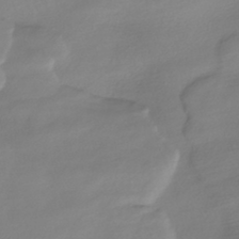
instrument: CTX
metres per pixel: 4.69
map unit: HNhu
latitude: -41.6533
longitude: 102.0283
